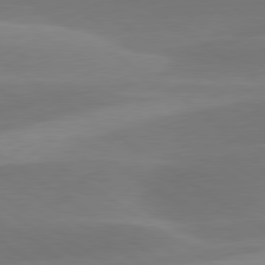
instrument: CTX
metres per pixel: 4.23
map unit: lApd
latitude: 79.8017
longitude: -94.6113
